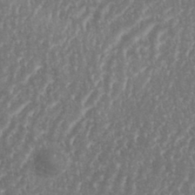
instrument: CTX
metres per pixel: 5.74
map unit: eHh
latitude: 35.0647
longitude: -134.2522
